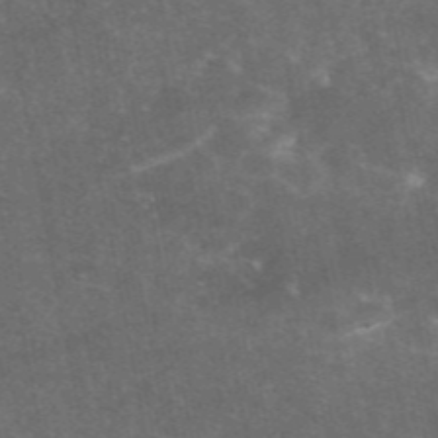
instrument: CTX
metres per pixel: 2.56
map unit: eAb
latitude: 46.7247
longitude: 119.6344
